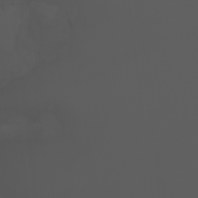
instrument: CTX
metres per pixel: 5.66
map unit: Nhu
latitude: -6.3684
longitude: -93.4615
